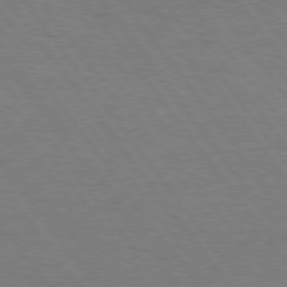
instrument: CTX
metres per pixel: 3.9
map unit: Hpe
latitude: 74.7435
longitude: -141.2914
